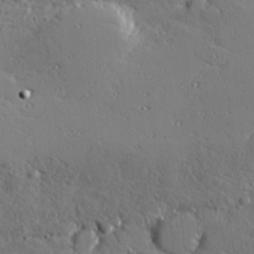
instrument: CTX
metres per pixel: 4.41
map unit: Hve
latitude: 25.5371
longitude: -92.8947
